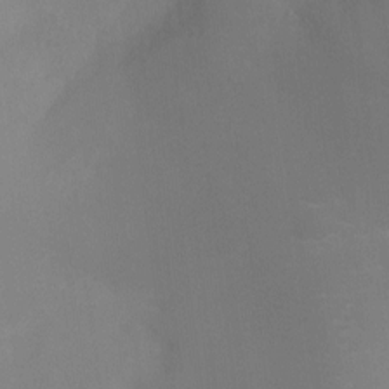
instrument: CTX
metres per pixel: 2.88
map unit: Ht
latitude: -8.7463
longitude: -28.3467
